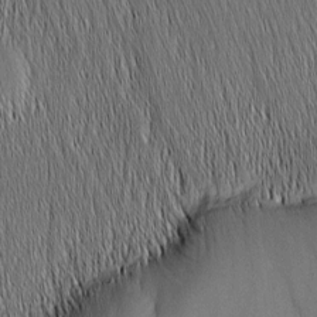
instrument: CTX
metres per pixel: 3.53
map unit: Nhu
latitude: -5.1431
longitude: -151.5560
